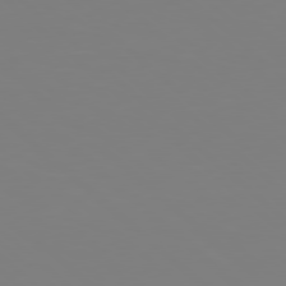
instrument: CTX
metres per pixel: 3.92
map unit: Hpe
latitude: 77.8772
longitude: -173.9339
